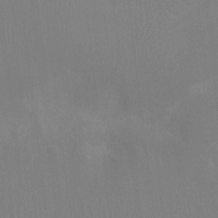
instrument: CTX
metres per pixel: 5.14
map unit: Ht
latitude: -3.5399
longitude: -17.7450
